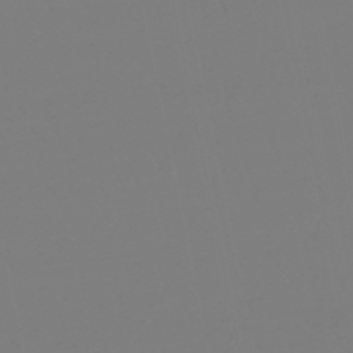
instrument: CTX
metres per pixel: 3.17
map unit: eHb
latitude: -48.9353
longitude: 85.8989
